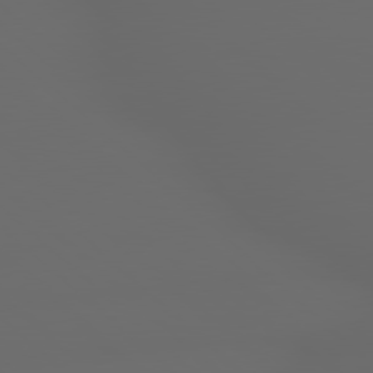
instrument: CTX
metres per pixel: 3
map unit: lApd
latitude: 79.1781
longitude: -166.5734
